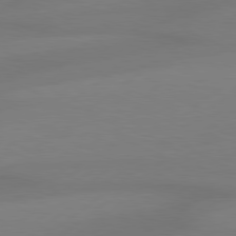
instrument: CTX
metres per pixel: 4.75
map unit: Hpe
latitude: 79.0837
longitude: -131.1593
